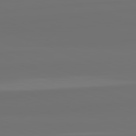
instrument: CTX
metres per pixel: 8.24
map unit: lApd
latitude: 82.4223
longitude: 154.4251
